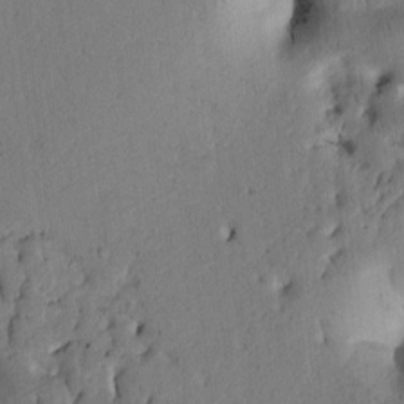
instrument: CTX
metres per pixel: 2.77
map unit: Htu
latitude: -1.4455
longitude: 170.4062
